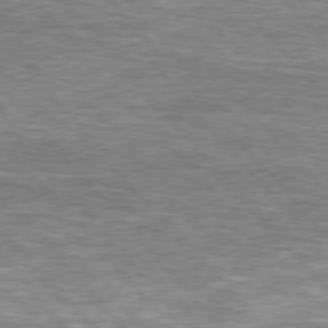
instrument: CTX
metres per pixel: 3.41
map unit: lApd
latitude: 76.1200
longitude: -74.7057
